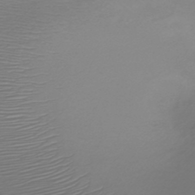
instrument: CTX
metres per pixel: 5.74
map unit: HNb
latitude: -47.3698
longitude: -41.8961
